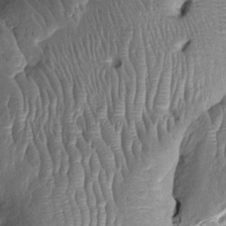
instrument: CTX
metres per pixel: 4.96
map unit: Ht
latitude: -0.1039
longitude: -14.3846
